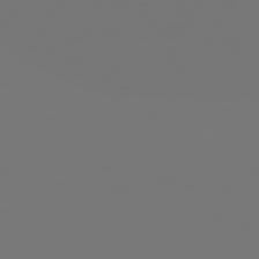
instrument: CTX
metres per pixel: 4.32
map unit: Hpe
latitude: 75.8583
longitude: -141.9150
